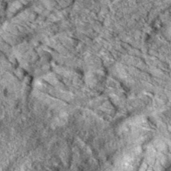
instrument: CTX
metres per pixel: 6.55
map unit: eAb
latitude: 37.0647
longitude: 110.1039
